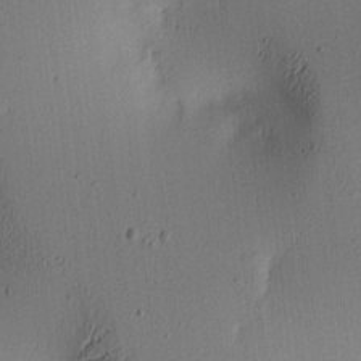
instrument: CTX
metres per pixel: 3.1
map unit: lAa
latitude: 6.1389
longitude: -113.8205
